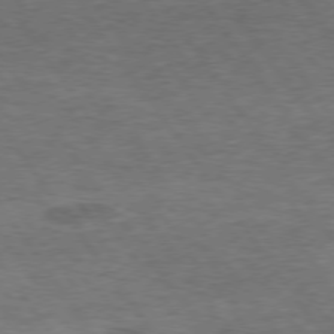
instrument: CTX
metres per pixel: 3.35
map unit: Hpe
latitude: 74.8002
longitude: -142.7813
